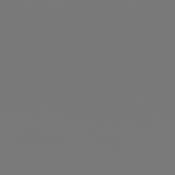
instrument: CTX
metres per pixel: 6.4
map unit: Hpe
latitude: 76.9324
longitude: -165.8772
